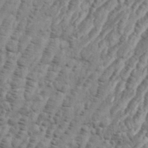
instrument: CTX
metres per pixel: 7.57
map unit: eHh
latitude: 36.3090
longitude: -136.2901
